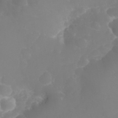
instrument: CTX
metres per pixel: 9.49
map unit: eHh
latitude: 30.8380
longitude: -65.2348
